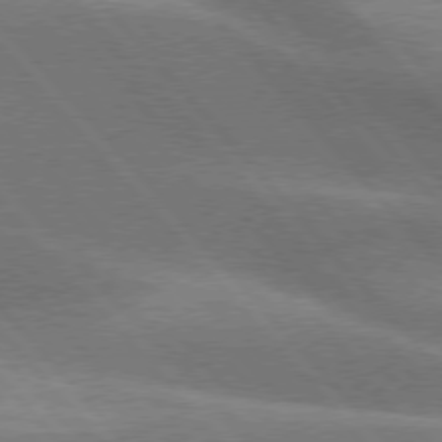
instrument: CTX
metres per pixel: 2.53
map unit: lApd
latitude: 76.3089
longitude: -62.3090
